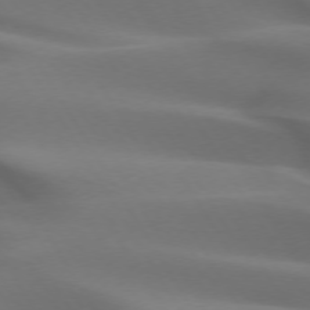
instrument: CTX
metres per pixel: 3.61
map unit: lApd
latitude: 72.8758
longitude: -52.5735
